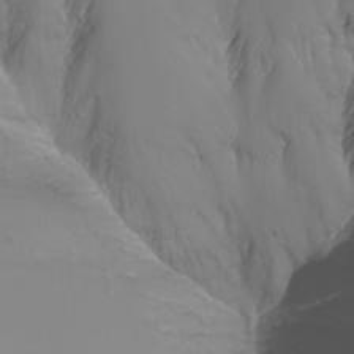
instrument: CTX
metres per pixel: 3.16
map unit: Nhu
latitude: -7.4454
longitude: -82.4601
